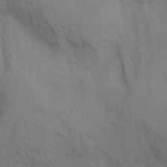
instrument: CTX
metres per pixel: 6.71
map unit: Nve
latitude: -7.1620
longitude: 175.3887
